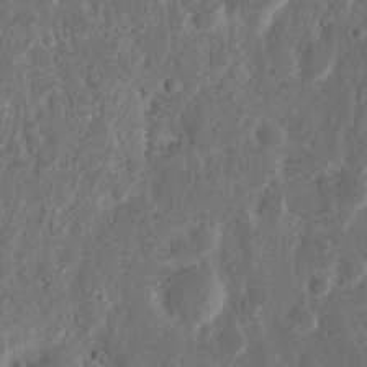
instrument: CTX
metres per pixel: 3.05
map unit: Nhu
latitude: 14.3657
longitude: -73.8017
